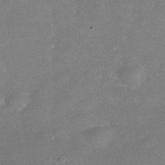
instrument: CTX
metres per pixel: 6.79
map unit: Nhe
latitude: -38.7841
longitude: -118.3089
